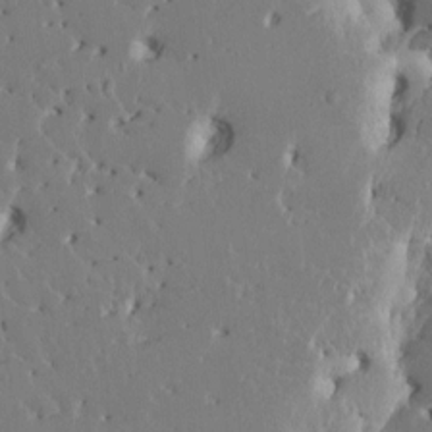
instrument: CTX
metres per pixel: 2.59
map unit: HNhu
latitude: 5.8205
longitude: -6.6679
